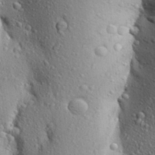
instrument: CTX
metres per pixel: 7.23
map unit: Aa
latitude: 28.2333
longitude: -148.5546
